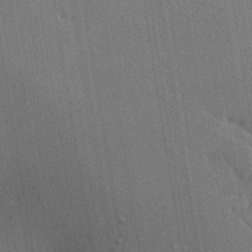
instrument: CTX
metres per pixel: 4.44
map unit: Ave
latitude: 18.4601
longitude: -139.6505
